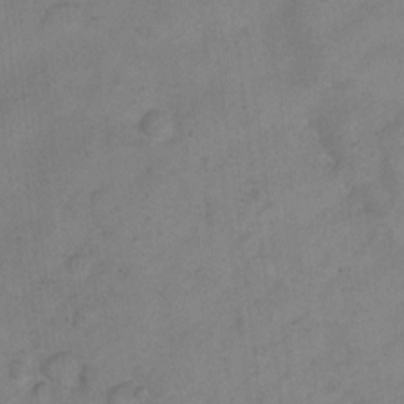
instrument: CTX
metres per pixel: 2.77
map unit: Hto
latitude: 6.6301
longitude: -36.6113
